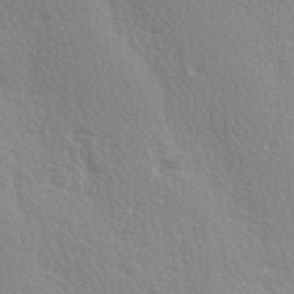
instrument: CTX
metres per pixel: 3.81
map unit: Ave
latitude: 14.5924
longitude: -105.0081
